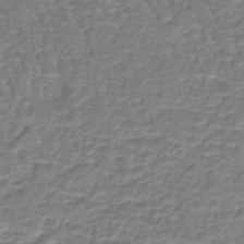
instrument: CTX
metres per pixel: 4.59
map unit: lHb
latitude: -40.9730
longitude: 58.9541
